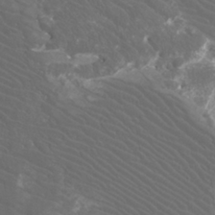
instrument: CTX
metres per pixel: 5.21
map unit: Htu
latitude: -11.9178
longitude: -73.2915
